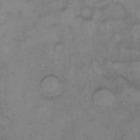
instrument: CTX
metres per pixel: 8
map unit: Hto
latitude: 7.7261
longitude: -60.6301
